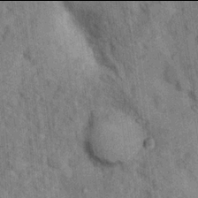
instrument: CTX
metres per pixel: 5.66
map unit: Hto
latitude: 13.9906
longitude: -34.3467
